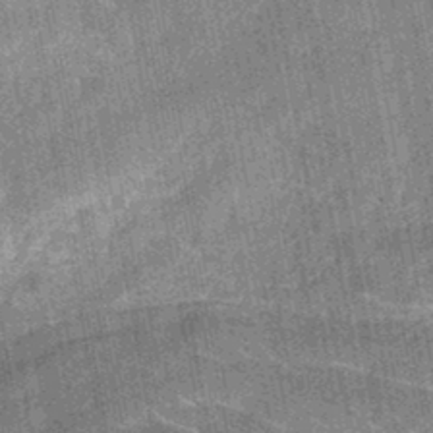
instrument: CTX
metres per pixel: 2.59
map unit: eHb
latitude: -44.3306
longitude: 88.0661
